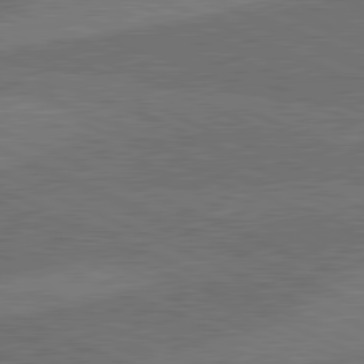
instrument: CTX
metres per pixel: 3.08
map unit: lApd
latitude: 81.0269
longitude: 123.0487
